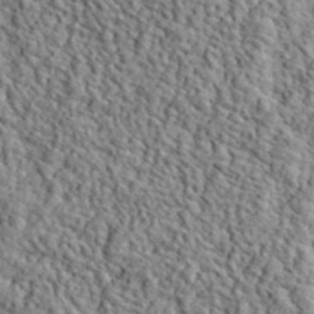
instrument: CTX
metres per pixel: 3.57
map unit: lHvf
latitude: 40.5923
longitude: -86.4412
